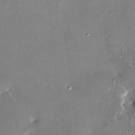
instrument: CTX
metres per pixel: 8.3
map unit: HNhu
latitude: 6.9136
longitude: 5.6722
